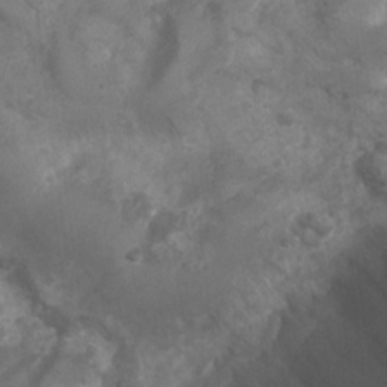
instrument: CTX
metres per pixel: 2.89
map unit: Nhu
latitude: 6.6868
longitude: -20.8002
